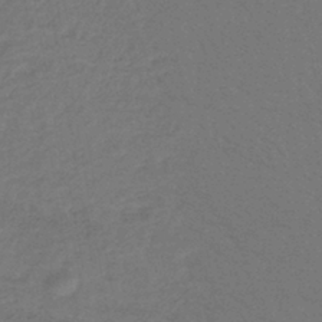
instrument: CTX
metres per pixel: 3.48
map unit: lHb
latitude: -42.2172
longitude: 75.0676
